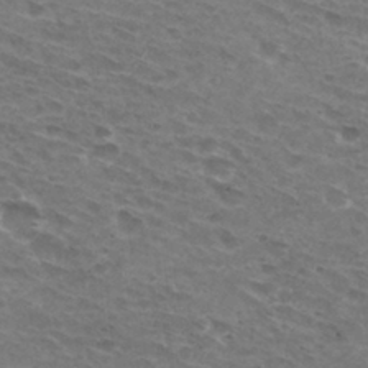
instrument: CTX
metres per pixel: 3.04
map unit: Hto
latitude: 30.8191
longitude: -44.2900
